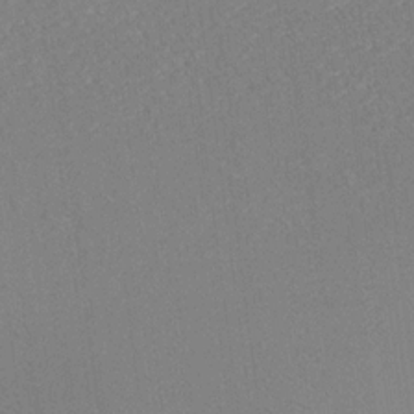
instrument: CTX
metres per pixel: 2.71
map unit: Ave
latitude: 18.4601
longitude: -140.3656
